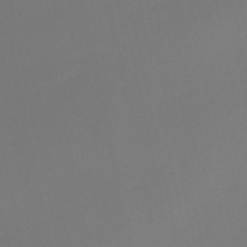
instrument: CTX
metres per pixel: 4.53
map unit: HNb
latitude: -51.5399
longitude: -46.6680
